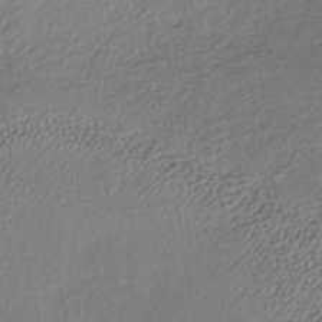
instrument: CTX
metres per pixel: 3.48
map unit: lHb
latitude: -37.8800
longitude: 68.7085
